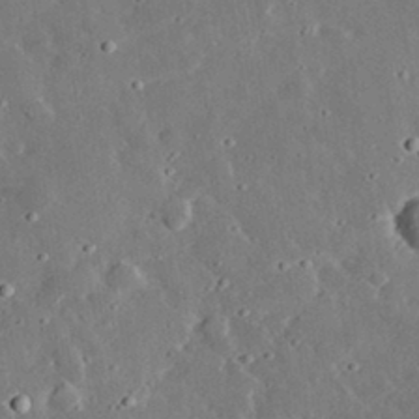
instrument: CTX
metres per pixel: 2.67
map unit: lHvf
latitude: 32.8191
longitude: -84.3656
